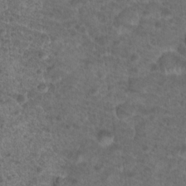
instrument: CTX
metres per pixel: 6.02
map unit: Hto
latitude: 19.4993
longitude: -40.6868
